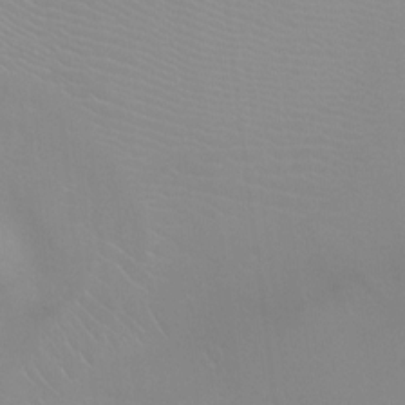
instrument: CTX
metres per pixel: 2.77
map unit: Ht
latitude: -5.4643
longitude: -28.6112
